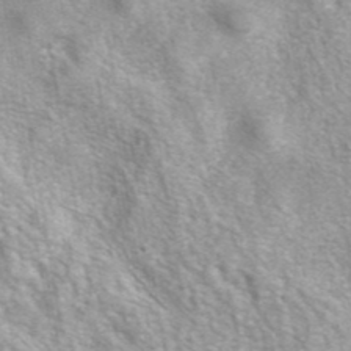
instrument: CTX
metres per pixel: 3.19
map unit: eAb
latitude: 41.5560
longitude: 107.4644
